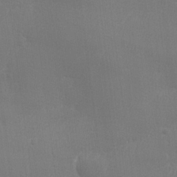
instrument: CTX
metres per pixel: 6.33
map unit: lHvf
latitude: 23.7638
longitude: 141.0675
